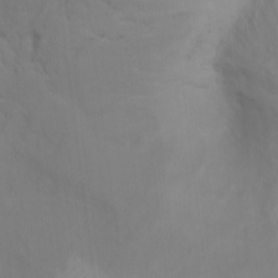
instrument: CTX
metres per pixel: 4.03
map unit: Ht
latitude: 11.1025
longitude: -40.6301
